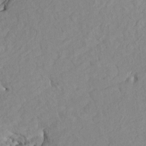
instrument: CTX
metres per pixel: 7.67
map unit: HNhu
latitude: 4.2711
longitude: -3.1781
